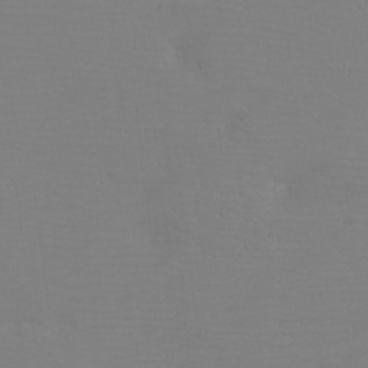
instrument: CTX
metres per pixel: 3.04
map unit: eHh
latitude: -6.2172
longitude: -79.1026
